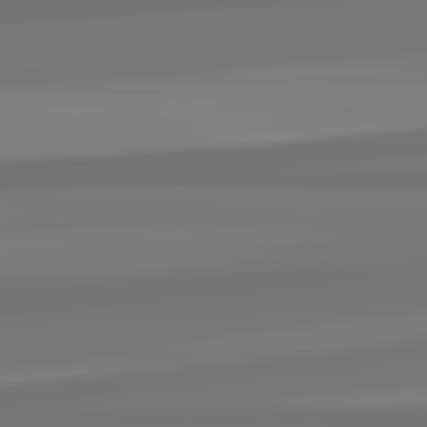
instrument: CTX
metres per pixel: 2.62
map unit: lApd
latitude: 82.3467
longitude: 171.3888
